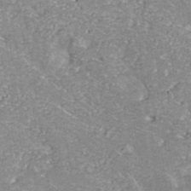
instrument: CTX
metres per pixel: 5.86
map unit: Hve
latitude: 32.2711
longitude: 148.5952
